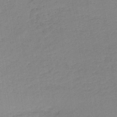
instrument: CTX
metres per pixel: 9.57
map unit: lHb
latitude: -34.9164
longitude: 65.2376
